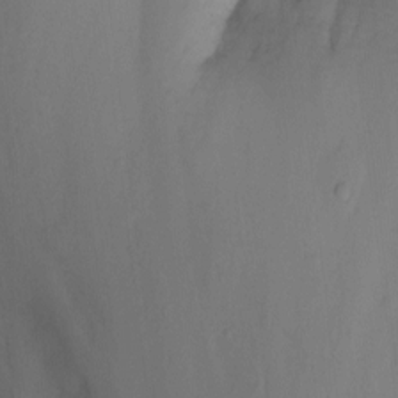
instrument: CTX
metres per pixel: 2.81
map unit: Nhu
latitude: -3.2942
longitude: -74.2334
